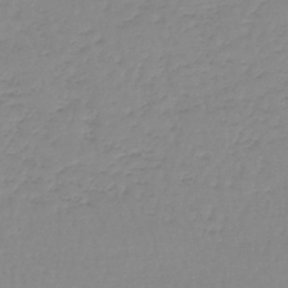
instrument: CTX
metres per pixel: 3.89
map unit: lHb
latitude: -44.5763
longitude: 62.5573
